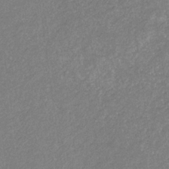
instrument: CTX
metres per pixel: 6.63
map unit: eHb
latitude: -31.7855
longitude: 70.1039
